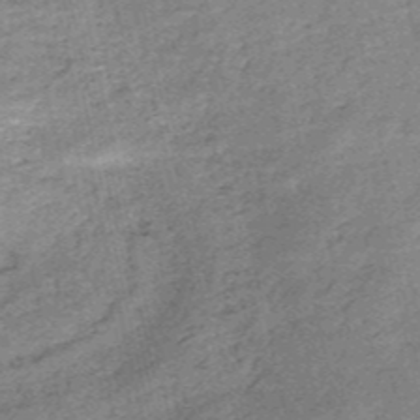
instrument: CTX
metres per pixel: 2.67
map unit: HNb
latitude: -53.4454
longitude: -40.5545
